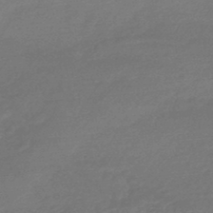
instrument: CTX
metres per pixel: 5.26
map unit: HNhu
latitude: -45.3888
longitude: 93.6722
